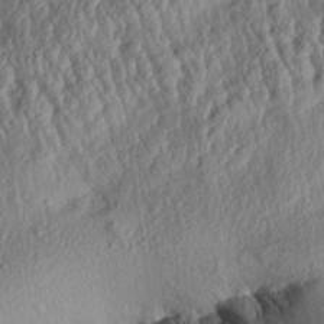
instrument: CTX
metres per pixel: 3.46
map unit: Aa
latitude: 30.7058
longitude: -133.7072
